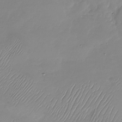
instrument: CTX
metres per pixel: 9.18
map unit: Nhu
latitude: -28.5763
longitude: -58.9325
